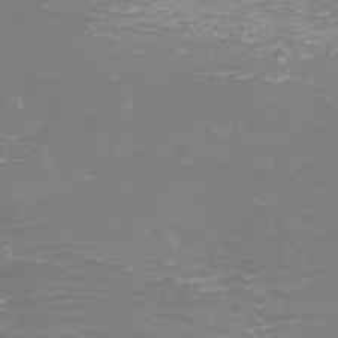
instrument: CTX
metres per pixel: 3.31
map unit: eHh
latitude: -11.7289
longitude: -62.6302
